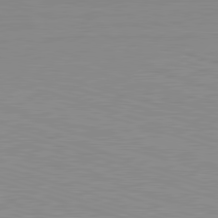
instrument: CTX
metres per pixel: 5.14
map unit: Hpe
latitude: -82.8219
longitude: 7.6155
